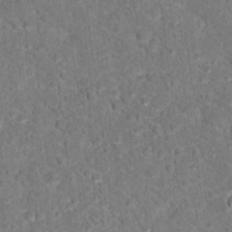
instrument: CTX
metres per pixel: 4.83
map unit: Hto
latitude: 16.9325
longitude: -38.0444
